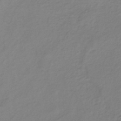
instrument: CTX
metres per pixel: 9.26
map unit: lHb
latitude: -35.0486
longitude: 70.4818
